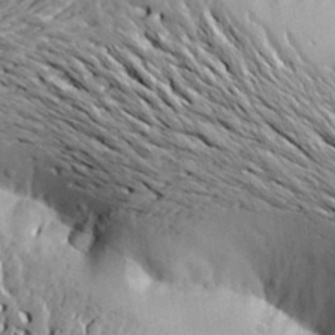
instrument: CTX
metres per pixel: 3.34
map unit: Aa
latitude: 21.5560
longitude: -150.3656
